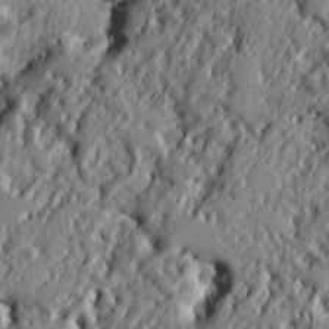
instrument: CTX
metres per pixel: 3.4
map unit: Ht
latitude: 7.3860
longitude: -77.8205
